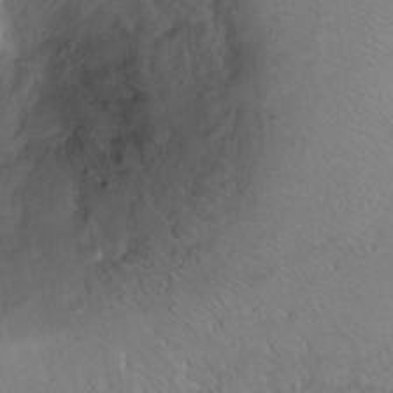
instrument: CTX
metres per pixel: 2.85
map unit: Ht
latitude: 6.9325
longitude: -30.0255
